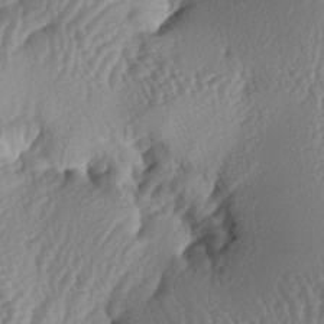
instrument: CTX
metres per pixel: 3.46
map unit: lAa
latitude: -6.2739
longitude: -129.4048
